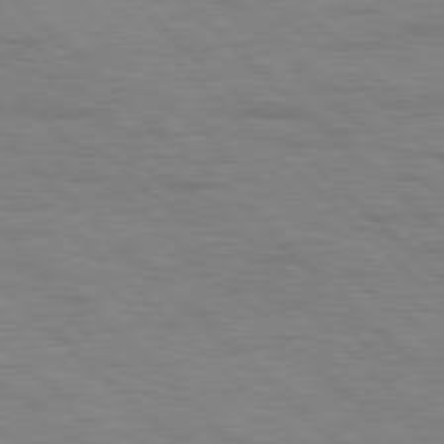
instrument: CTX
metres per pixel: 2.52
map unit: Hpe
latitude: 77.6694
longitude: -155.0836
